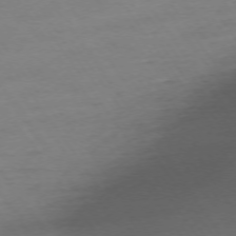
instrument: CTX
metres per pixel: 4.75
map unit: Ap
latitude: -74.3685
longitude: -81.0647
